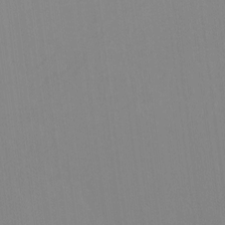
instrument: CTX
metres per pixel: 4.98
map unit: Hto
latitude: -8.5007
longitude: -42.0633
